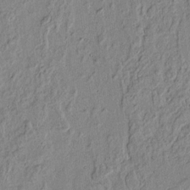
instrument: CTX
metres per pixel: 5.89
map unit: lAvf
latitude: 6.4601
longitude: 168.7085
